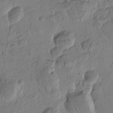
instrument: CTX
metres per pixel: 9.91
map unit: Htu
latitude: -0.5763
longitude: -176.8947
